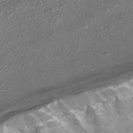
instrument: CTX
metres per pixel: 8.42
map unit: HNhu
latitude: -41.2565
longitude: 107.6722
